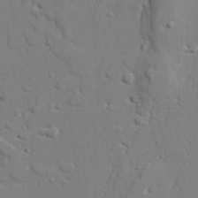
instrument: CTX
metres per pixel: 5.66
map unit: lAvf
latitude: 28.1955
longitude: -108.6490
